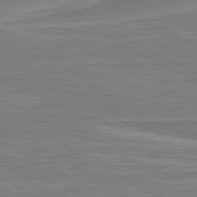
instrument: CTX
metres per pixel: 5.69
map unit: lApd
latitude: 80.9325
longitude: -173.9528
